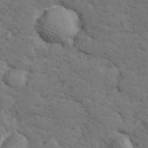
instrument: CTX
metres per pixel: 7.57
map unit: lHvf
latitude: 26.3089
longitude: 142.9541
